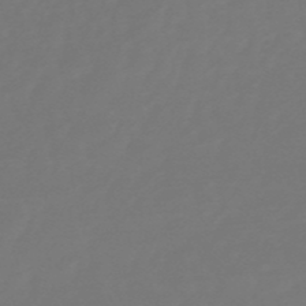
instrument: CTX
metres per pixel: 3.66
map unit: eHb
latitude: -50.6518
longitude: 77.9745
